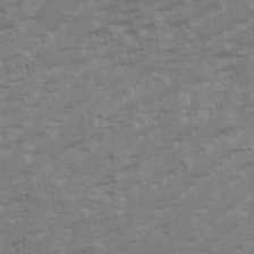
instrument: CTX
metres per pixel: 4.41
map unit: eHh
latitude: 35.5182
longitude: -133.1970
